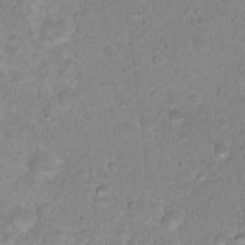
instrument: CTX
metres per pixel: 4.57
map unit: Nhu
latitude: 17.5560
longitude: -34.3278
